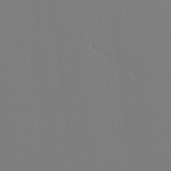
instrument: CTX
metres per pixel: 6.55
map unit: Ht
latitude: -15.2187
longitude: -50.6868
